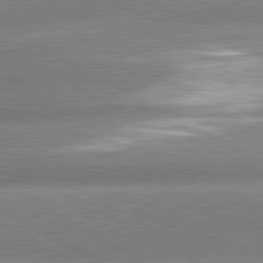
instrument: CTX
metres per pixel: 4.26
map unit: lApd
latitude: 81.0269
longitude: -163.1026
